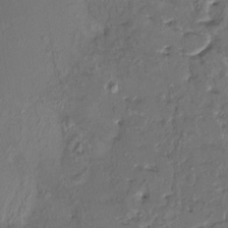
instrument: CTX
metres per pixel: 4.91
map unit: HNhu
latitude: 4.6868
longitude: 9.1998
